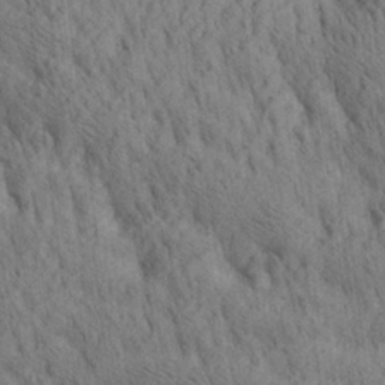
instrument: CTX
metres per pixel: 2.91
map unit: lAa
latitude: 21.4238
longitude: -138.7624
